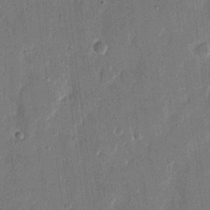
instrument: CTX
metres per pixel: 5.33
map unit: eHh
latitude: 13.7261
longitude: -71.1592
